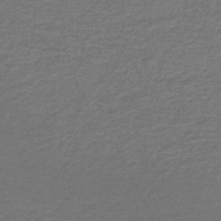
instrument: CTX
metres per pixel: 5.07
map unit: HNb
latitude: -43.9178
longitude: 51.3321
